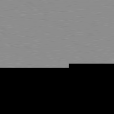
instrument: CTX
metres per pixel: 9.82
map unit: Hpe
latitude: 78.4601
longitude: -144.1200
